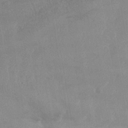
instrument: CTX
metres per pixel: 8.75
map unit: Nhe
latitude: -36.6707
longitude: -177.6505
